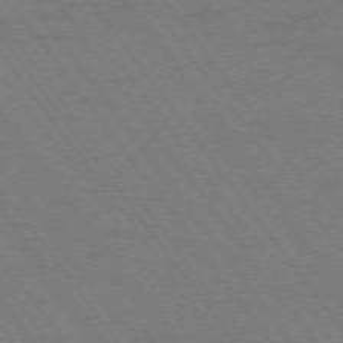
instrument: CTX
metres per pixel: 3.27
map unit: Ap
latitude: -74.7086
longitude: -70.1389
